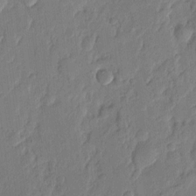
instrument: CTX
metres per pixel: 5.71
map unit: eHh
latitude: 5.6505
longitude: -72.4034
